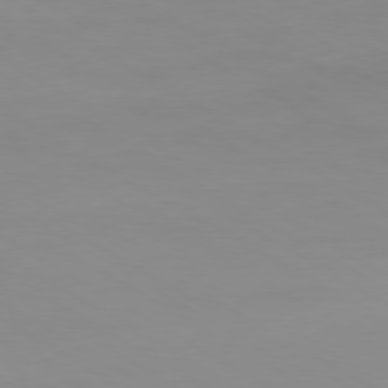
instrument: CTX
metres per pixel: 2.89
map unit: Ap
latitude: -79.9178
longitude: -92.8002
